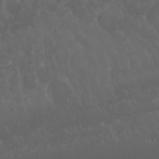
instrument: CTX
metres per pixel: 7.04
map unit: Nhu
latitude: 22.8569
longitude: -63.5560
